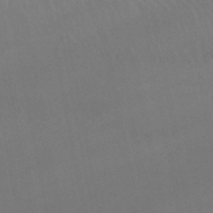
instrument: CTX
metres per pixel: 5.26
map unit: lHb
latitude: -46.1605
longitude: 77.3321
